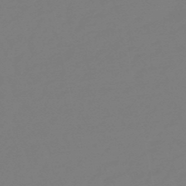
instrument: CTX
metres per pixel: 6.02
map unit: eHb
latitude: -49.0676
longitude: 85.8422
